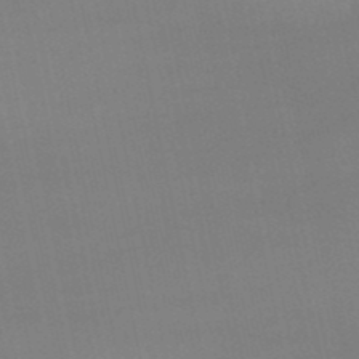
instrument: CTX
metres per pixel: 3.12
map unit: lHb
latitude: -49.2754
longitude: 68.2172
